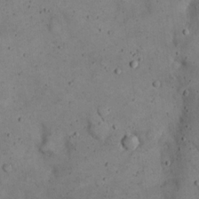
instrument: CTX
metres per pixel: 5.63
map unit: eHh
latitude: 20.1200
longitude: -61.2726
